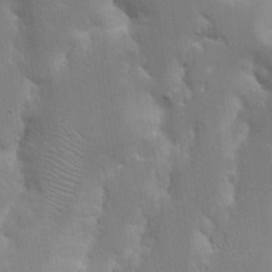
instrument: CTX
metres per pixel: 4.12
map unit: Nhu
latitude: 18.2144
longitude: -73.8206
